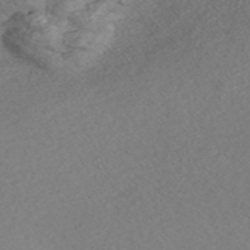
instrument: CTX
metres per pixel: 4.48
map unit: Nve
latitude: -57.1242
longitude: 55.0298
